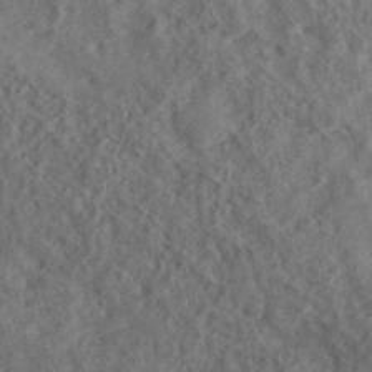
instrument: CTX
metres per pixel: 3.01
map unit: ANa
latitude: 40.2522
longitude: 18.1606
